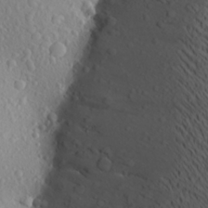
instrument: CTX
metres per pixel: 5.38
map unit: Aa
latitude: 23.1592
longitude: -144.3656
